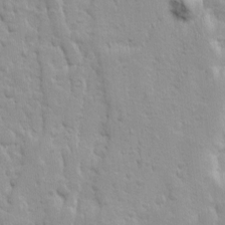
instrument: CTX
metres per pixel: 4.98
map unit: Ave
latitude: 9.9528
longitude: -104.5357
